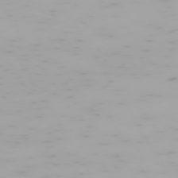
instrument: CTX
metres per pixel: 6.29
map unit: Hpe
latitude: -74.0472
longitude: 4.5384
